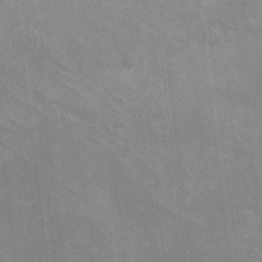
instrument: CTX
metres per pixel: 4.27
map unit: eHh
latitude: -10.4818
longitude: -65.4615
